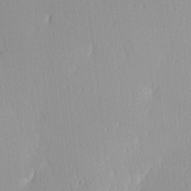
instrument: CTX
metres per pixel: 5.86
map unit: Ave
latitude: 3.2537
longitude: -113.1403
